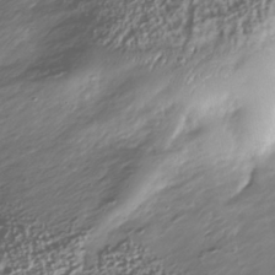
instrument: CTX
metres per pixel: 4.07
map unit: Nhu
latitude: -39.7667
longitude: -82.8569
